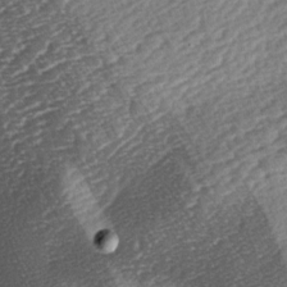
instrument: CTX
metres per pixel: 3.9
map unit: lAa
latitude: -3.0486
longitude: -127.2537
